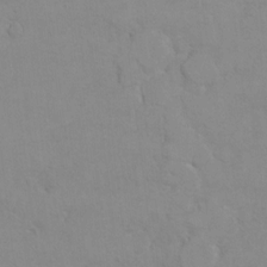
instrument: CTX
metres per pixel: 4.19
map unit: Hto
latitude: 7.9528
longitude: -35.7827
